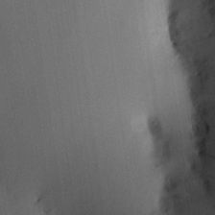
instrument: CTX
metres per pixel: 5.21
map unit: HNhu
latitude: 13.0459
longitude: 11.1620
